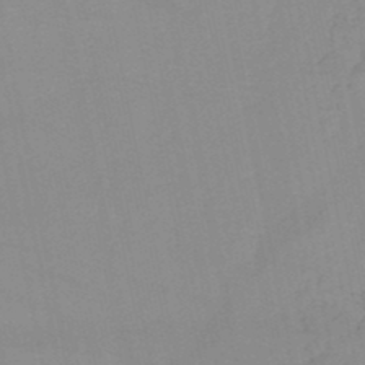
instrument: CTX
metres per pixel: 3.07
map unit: lHb
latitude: -44.8219
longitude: 77.1053
